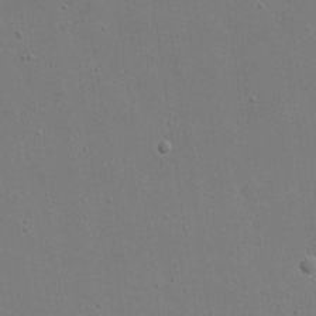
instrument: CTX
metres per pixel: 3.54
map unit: eHh
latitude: 19.3481
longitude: -71.9339
